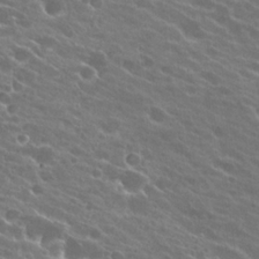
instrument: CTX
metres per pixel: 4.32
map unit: Hto
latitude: 23.8772
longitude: -37.7828
